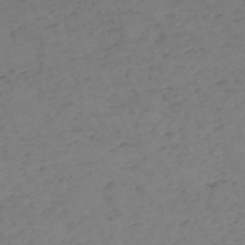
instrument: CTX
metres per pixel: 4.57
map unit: HNb
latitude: -56.2361
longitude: -44.4790
